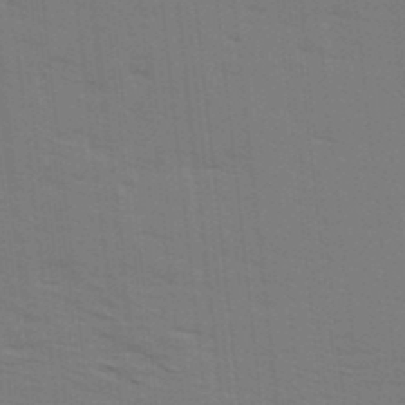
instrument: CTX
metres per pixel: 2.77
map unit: Ave
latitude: 14.3846
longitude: -102.4412
